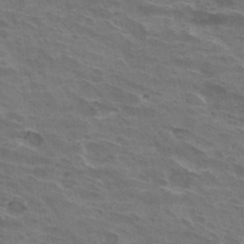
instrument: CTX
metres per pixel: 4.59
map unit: Hto
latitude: 33.2348
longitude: -42.9325
